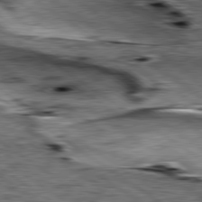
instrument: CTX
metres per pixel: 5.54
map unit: lApd
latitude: 79.6505
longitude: -49.0081
